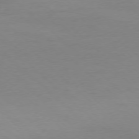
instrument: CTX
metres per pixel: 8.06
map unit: Ap
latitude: -77.8044
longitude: -70.1578
